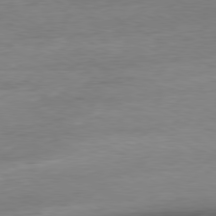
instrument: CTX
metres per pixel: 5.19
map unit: Ap
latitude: -80.7841
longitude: -95.5560
